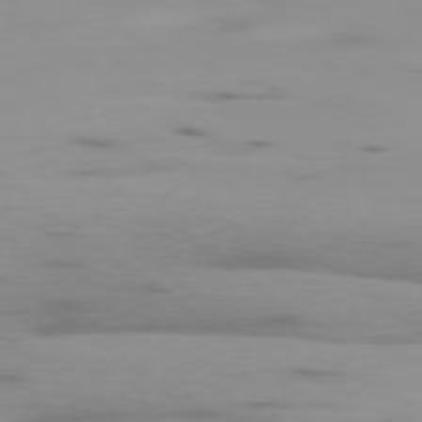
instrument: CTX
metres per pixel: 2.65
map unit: Ap
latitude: -78.1983
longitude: -65.1781
